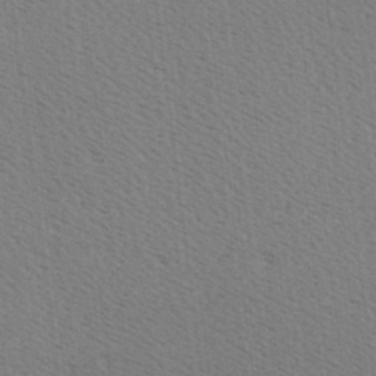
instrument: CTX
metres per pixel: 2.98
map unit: Hve
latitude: 2.4790
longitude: -124.9891
